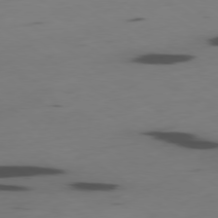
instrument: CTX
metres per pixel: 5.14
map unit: Ap
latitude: -79.2754
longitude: -62.3090
